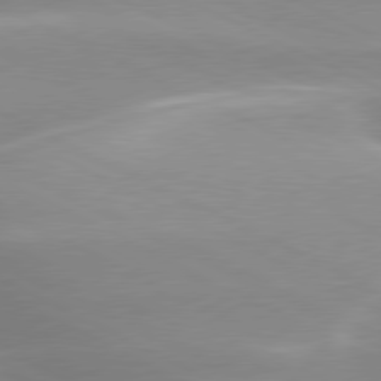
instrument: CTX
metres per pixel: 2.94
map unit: lApd
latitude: 79.7639
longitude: -120.8002
